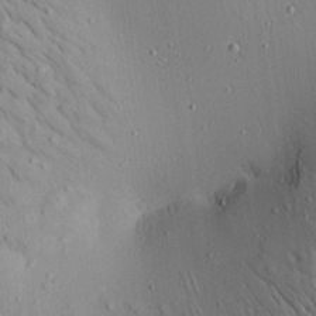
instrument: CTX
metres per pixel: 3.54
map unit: Aa
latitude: 22.5357
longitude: -140.3467
